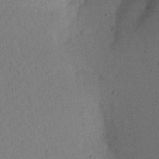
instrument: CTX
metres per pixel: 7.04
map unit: Aa
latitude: 22.9703
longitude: -144.8947
